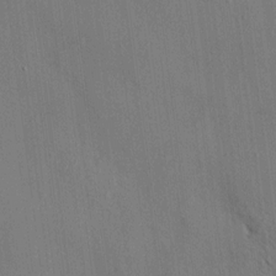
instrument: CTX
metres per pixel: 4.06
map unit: HNhu
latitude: 12.7624
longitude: 10.1795
